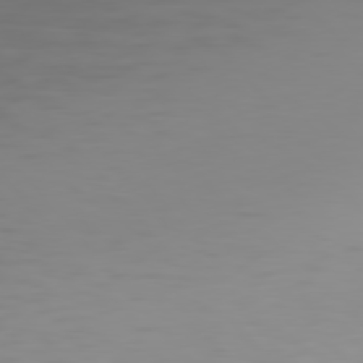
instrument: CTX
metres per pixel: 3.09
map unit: Hpe
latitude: 77.2726
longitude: -165.6694
